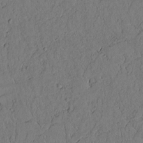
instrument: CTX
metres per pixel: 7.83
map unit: lAvf
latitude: 4.8191
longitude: 169.9556
